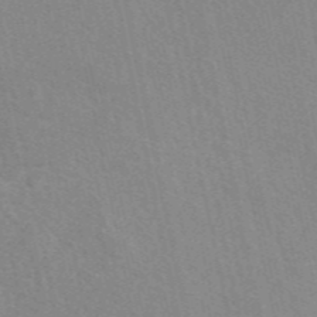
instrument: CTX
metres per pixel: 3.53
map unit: eAb
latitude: 47.8962
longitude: 115.5210
